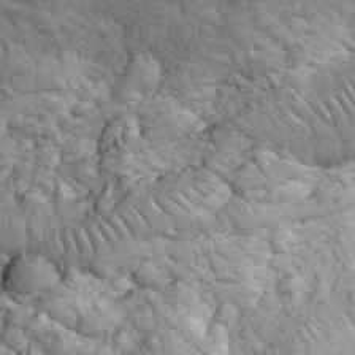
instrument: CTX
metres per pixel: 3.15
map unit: eHh
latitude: 32.4412
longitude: -66.9324
